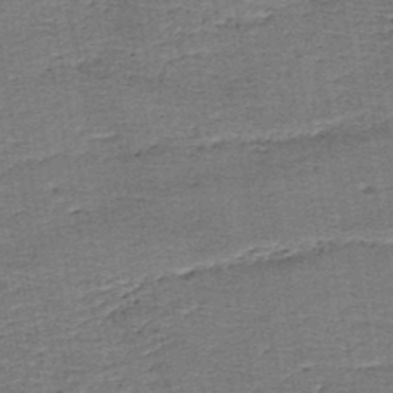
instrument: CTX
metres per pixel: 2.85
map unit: HNb
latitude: -49.0487
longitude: -42.5924
